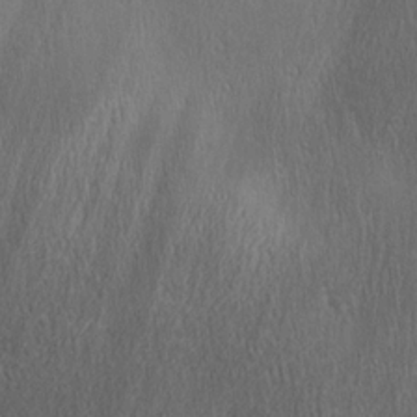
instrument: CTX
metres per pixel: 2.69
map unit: Ave
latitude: 22.3278
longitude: -136.6869
